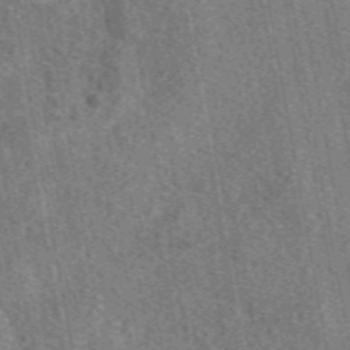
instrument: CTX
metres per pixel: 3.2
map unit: eAb
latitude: 48.7435
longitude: 112.1228
